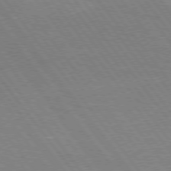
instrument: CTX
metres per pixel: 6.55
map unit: Hpe
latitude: 75.2726
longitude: -157.8961
